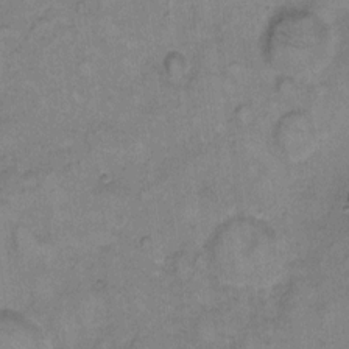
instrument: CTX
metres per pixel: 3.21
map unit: eHh
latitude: 8.0822
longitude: -63.1403
